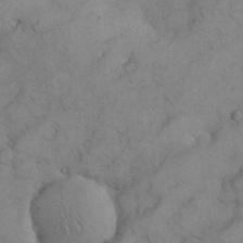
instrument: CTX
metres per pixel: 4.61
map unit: Nhu
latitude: 28.7435
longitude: -71.2537
